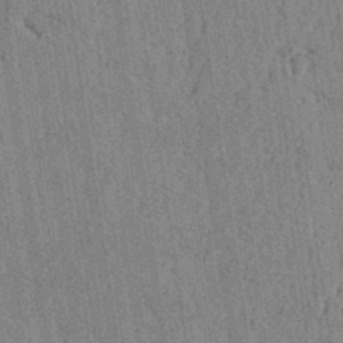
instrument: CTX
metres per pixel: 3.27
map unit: lAvf
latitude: 6.3467
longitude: 164.3873
